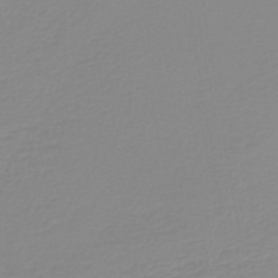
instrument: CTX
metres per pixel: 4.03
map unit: lHb
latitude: -40.4251
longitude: 60.3873
